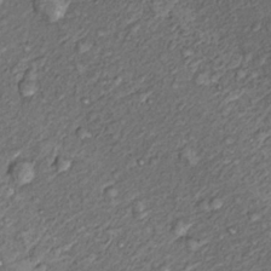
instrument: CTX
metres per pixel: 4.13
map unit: Hto
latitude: 14.1011
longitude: -29.8772
